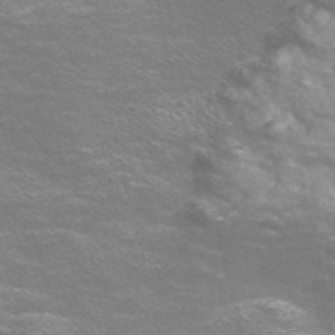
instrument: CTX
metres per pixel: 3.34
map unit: Nve
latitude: -56.8219
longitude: 52.9163
